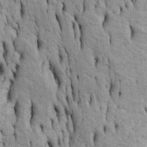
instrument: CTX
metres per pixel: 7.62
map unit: Htu
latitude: -5.2754
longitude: 152.5195
